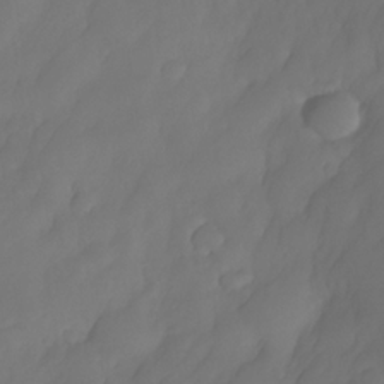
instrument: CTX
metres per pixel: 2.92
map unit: Nhe
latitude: -33.6911
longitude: -145.1403
